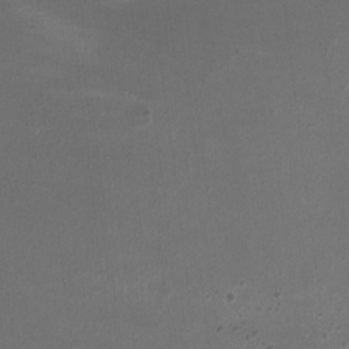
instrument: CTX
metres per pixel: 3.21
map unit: HNhu
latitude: -3.0864
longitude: -2.9891
